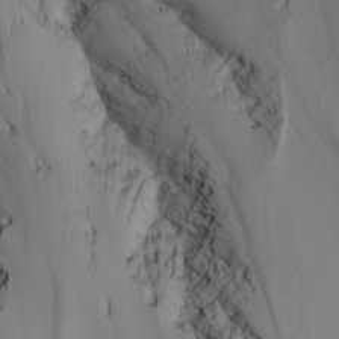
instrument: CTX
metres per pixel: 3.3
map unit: Nhu
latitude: -4.7652
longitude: -93.6316
